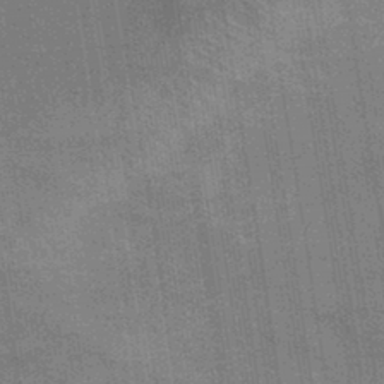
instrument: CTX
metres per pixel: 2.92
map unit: lHb
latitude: -40.0094
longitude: 75.6344
